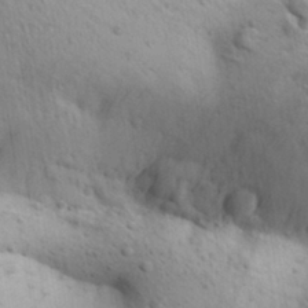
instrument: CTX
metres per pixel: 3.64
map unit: Aa
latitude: 30.9892
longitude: -147.1404
